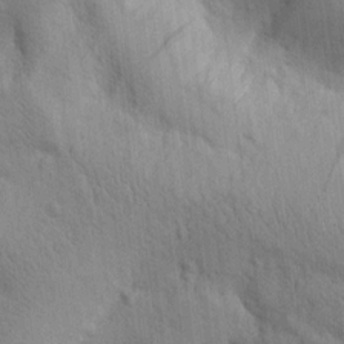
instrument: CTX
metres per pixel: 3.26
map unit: Htu
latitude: -0.0283
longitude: 175.0297
